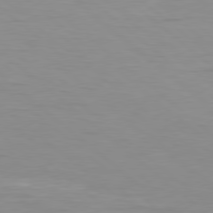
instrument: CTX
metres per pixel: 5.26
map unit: Hpe
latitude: 78.4223
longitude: -149.2537
